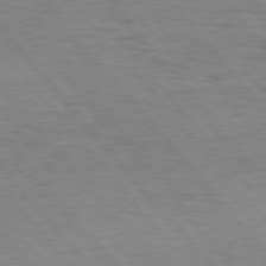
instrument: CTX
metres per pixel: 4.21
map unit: Hpe
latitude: 76.2144
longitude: -157.3292
